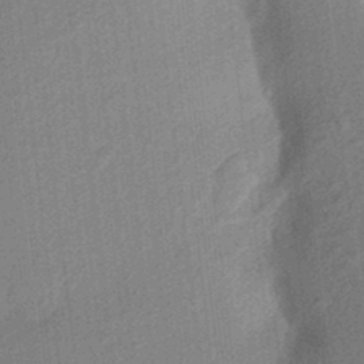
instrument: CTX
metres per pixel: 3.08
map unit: Aa
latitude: 23.3859
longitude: -150.4601
